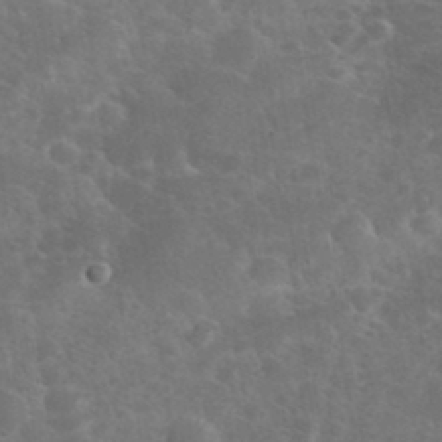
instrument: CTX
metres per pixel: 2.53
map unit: eHh
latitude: 36.2712
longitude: -66.1955
